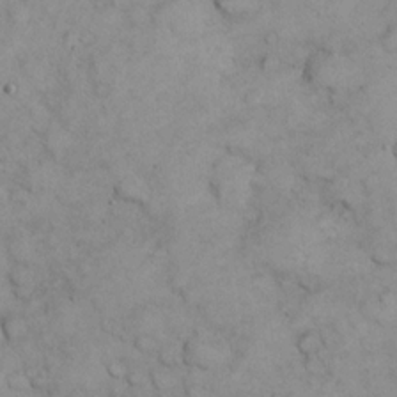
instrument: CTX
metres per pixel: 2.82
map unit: eHh
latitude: 21.5560
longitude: -59.0647
